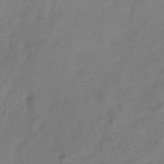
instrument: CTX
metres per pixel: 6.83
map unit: Hve
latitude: -33.5022
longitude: 90.2173
